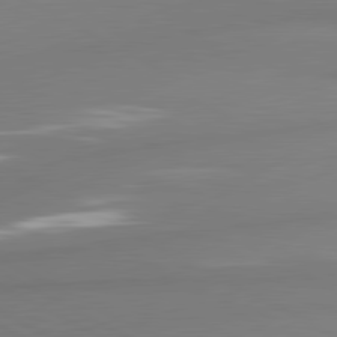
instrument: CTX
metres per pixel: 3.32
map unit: lApd
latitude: 81.1214
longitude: 178.1605
